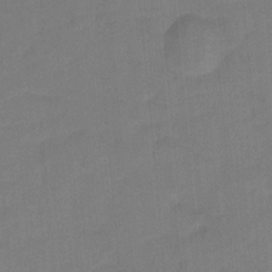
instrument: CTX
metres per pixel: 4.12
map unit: Hto
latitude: 5.1403
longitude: -31.1026
